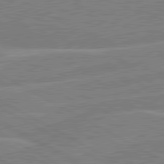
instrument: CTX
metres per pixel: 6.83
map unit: lApd
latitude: 80.9325
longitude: 122.3873
